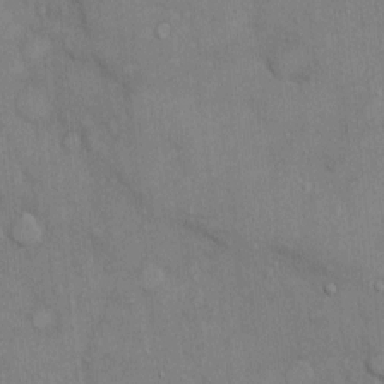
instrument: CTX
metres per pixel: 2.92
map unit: Ht
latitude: -3.6910
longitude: -14.7247
